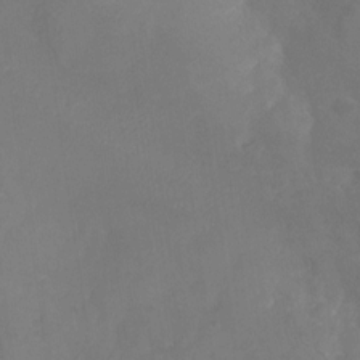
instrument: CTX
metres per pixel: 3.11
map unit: Nhu
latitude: -26.0849
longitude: -57.0269
